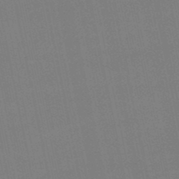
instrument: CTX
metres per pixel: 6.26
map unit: lHb
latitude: -49.8801
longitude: 71.1242
